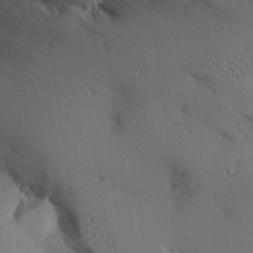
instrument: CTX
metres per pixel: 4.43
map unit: Aa
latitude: 25.8394
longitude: -128.2522
